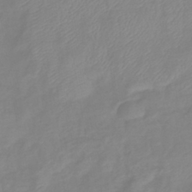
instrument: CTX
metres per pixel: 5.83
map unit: eHb
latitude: -41.3132
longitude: 81.1620
